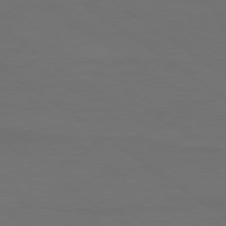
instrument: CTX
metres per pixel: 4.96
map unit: Ap
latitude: -79.2565
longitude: -61.8583
